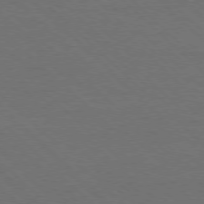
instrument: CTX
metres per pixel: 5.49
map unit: Ap
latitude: -78.1605
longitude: -86.8947
